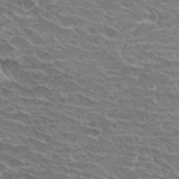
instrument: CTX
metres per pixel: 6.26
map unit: Hto
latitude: 30.4790
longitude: -42.2712
